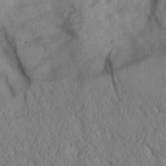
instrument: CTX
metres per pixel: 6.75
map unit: Aa
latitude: 26.4601
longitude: -132.7435
